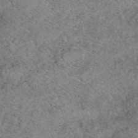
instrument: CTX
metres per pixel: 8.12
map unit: eAb
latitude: 49.9339
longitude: 108.5385
